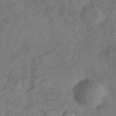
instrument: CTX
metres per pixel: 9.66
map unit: Nhe
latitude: -36.3684
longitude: -176.8758
